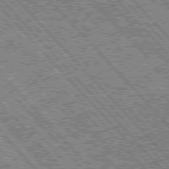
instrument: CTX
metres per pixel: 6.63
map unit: Hpe
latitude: 75.8205
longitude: -126.8002
